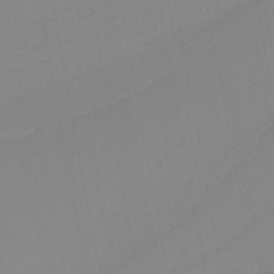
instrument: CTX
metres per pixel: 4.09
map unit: HNb
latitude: -36.9919
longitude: 55.5021
